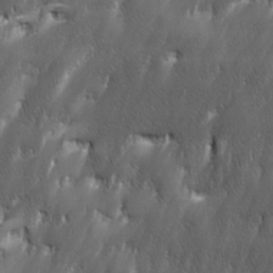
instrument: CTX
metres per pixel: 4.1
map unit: Ave
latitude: 15.7828
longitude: -135.4804
